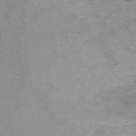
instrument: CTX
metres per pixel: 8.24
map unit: Hto
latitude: 10.6680
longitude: -35.6505
